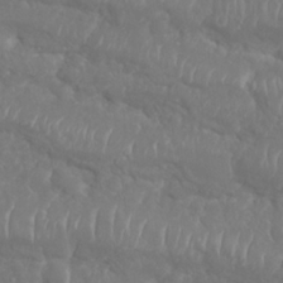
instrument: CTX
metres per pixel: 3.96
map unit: Nhu
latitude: 25.9339
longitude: -61.4426
